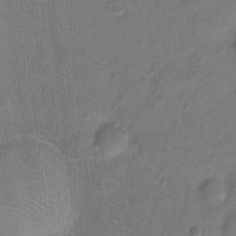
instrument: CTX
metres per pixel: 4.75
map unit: Ht
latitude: -9.4643
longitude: -36.1578
